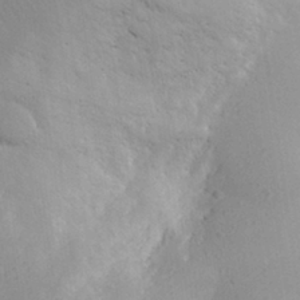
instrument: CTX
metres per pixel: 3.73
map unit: Aa
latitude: 28.7057
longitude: -145.3293
